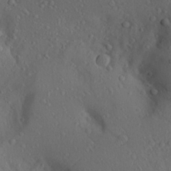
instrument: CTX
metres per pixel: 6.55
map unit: Aa
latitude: 23.7261
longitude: -145.6127
